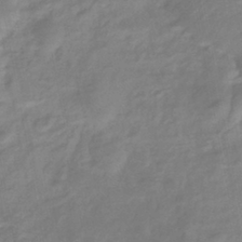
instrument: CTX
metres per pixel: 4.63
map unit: eHb
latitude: -38.3306
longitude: 76.8030
